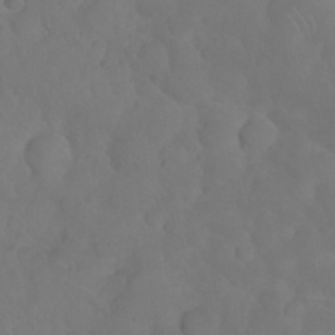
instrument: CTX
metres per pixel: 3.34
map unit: Nhu
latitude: 26.9325
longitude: -65.2159
